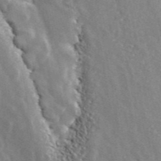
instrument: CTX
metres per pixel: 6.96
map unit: ANa
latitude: 44.4412
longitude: 47.6155
